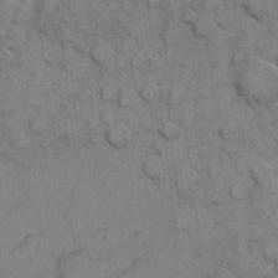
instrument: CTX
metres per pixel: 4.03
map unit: eHh
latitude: 6.9514
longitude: -65.3671
